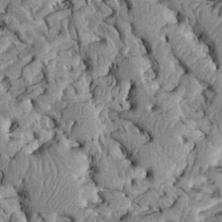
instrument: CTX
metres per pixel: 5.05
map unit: Htu
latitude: -1.9745
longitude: 149.1431
